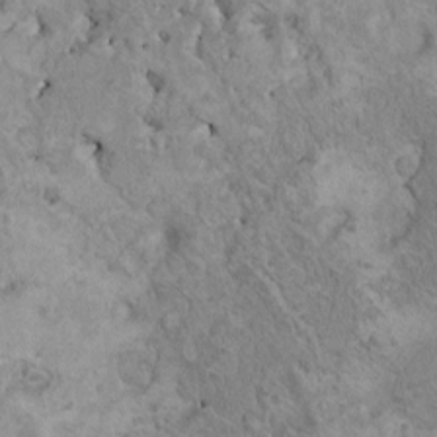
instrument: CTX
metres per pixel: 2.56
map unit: HNhu
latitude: 4.3089
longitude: 4.5573
